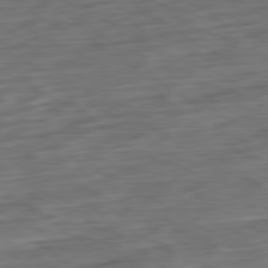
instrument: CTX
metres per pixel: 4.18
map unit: Ap
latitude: -80.6708
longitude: -68.4790
